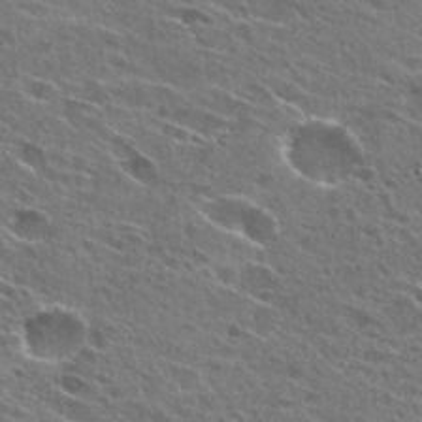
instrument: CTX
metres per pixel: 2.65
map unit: Hto
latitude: 26.3278
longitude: -44.3845
